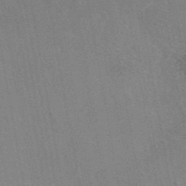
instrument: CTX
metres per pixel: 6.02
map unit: eAb
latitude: 46.8002
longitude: 117.0297
